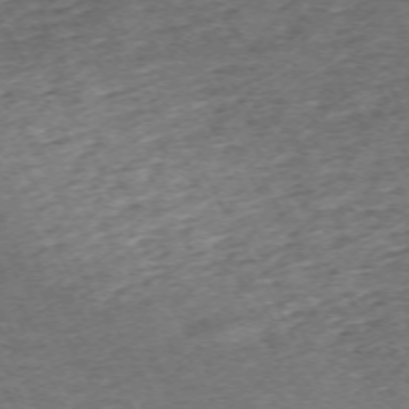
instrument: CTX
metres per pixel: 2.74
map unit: Hpe
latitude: -70.3495
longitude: 12.9164
